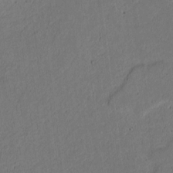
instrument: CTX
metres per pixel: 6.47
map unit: lAvf
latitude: 9.1970
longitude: 166.5763
